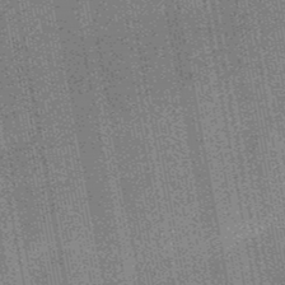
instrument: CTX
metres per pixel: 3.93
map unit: HNb
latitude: -49.3510
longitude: -38.6301
